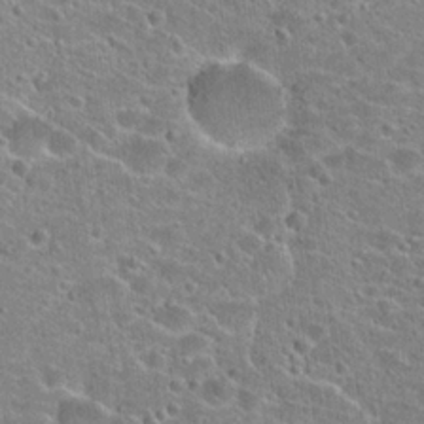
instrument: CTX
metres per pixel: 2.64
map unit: Hto
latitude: 23.5560
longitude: -43.4615
